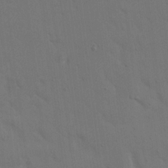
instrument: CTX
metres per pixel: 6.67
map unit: eHh
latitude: 18.5923
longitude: -66.3656
